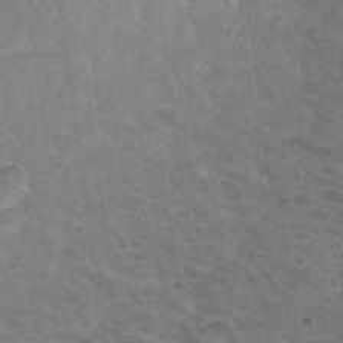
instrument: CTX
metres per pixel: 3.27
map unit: Hto
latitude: 18.5923
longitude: -31.8962
